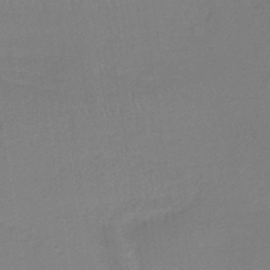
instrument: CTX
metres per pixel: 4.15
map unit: lHb
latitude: -37.5966
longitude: 58.4251
